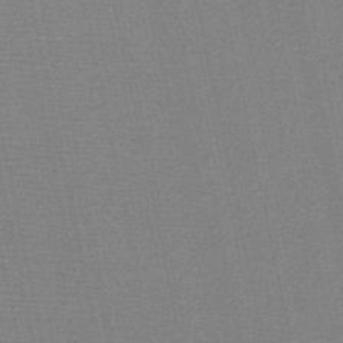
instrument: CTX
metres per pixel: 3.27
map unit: HNb
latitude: -48.3496
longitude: -41.2536
